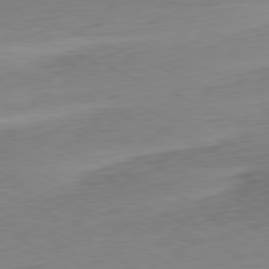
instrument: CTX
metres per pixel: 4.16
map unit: Ap
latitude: -81.4644
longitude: -59.3860
